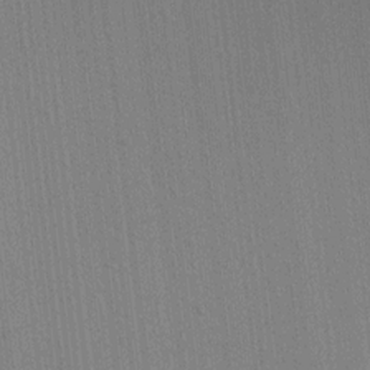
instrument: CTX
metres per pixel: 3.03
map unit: lAvf
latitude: 8.3467
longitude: 164.6330
